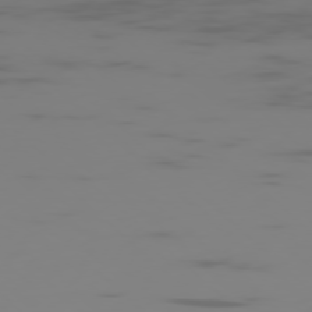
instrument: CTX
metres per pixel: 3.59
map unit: Ap
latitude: -77.9745
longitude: -63.4049
